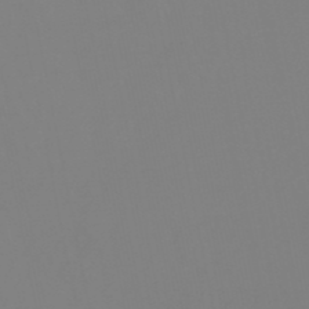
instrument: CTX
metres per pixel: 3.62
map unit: eHb
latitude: -49.5966
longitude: 84.9541
